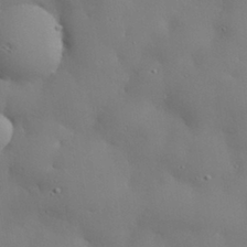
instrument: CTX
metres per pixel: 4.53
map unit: eHh
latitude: 30.4790
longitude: -82.4601
